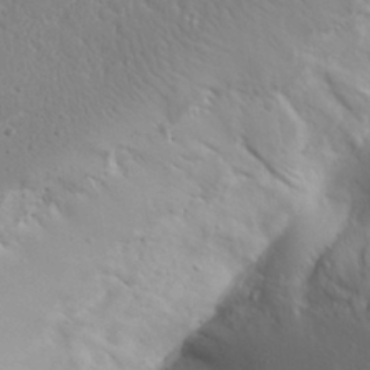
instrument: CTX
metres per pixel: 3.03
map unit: Aa
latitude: 31.4049
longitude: -143.2915
